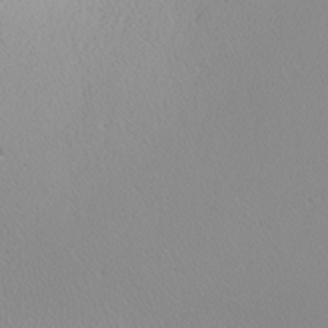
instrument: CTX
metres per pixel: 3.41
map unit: Nhu
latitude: -0.2362
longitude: -78.9136
